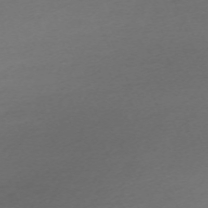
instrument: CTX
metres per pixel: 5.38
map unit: Nhu
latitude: -67.4643
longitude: 39.6722
